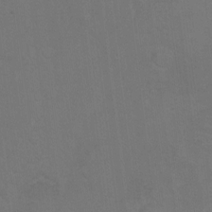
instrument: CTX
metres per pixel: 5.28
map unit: Ht
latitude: -7.2565
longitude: -35.5371
